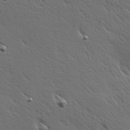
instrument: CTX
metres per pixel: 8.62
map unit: Hve
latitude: 24.4034
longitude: -97.7638
